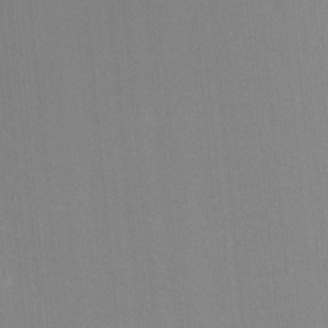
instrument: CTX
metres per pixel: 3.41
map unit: lHvf
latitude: -11.1242
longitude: -103.5938
